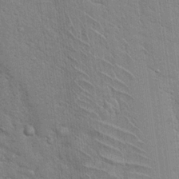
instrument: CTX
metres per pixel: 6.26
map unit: Hto
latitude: 18.2711
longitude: -52.1200
